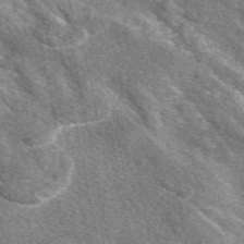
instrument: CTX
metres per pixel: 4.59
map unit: eAb
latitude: 48.2900
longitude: 119.5399
